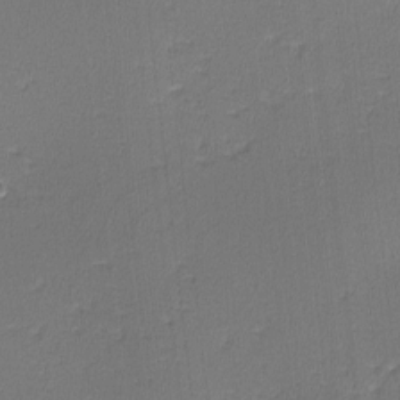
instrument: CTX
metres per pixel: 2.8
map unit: lHvf
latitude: -11.9178
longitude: -99.6693
